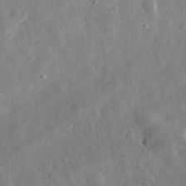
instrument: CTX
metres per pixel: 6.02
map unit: eHh
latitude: 32.5546
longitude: -78.5735
